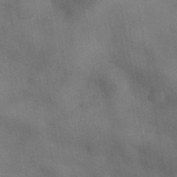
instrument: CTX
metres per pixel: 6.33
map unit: ANa
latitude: 41.7639
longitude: 15.6722
